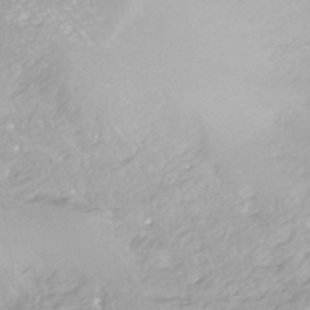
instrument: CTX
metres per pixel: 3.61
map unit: HNhu
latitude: -44.5007
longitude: 98.6329
